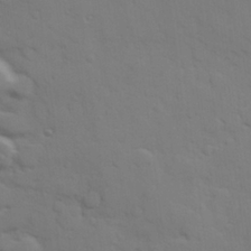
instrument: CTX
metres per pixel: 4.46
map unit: Hve
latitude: 25.6316
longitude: 148.1417
